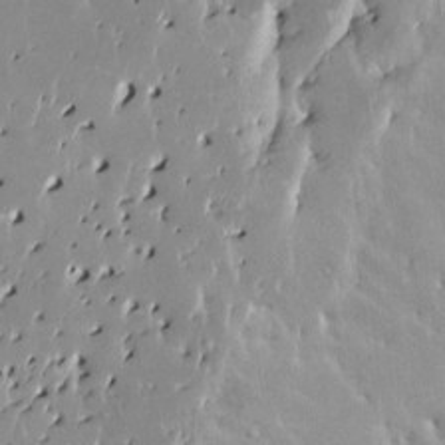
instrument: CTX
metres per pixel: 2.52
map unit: HNhu
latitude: 3.5560
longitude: 6.3495
